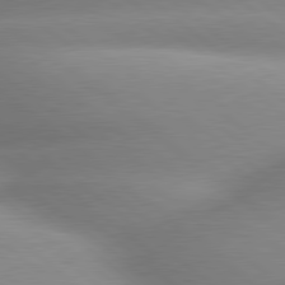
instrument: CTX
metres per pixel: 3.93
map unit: lApd
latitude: 80.0822
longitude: -160.3656
